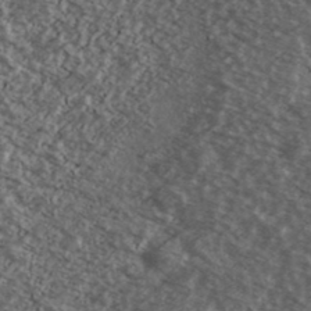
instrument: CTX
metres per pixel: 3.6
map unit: Ave
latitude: 38.8002
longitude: -110.1578
